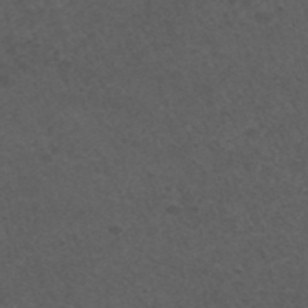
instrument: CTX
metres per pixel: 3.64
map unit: ANa
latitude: 42.5735
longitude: 28.1606
